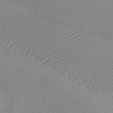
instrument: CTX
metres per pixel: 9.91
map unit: eHh
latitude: -6.2550
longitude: -80.1389
